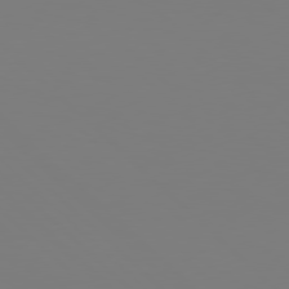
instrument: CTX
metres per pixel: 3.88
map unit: Hpe
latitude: 78.2901
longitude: -161.9717
